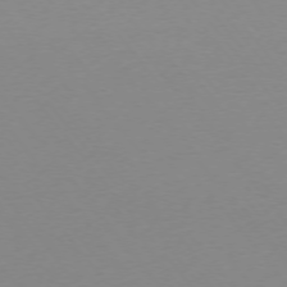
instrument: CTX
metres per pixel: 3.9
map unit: Ap
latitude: -75.1998
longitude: -71.8961
